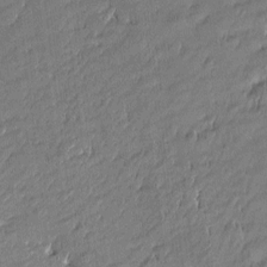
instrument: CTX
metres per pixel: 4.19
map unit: Htu
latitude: -5.2942
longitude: 176.7085
